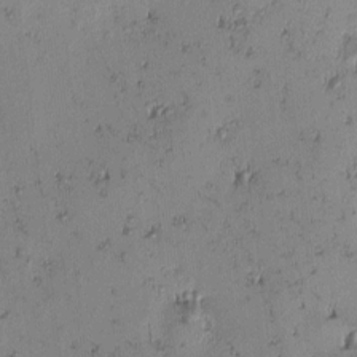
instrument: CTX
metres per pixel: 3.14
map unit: eHh
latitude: -0.9353
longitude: 19.3510
